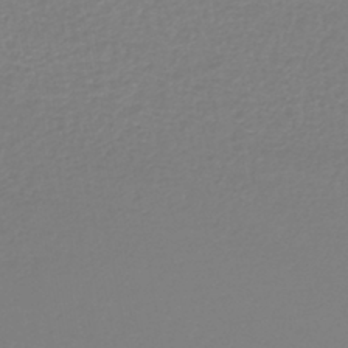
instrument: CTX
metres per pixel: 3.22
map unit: lHb
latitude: -42.2550
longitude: 71.5966
